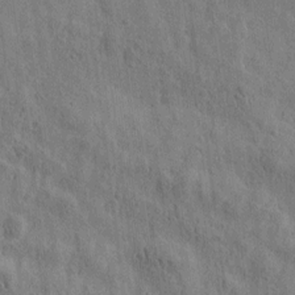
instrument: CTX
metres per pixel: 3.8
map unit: Htu
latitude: 0.5168
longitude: -175.9906
